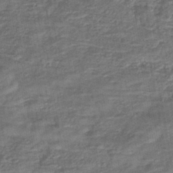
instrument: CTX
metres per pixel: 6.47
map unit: eHb
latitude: -43.7855
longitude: 81.9556
